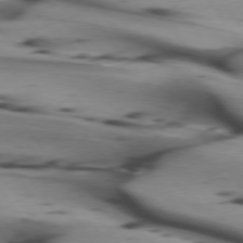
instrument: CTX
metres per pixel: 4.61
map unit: lApd
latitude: 74.9325
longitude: -65.5560
